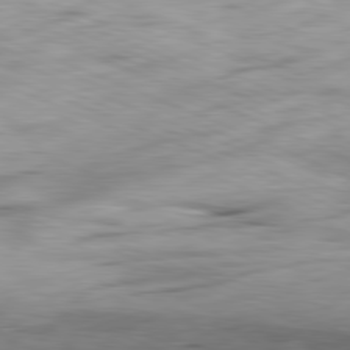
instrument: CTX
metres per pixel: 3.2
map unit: Ap
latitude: -82.0472
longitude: -75.8583
